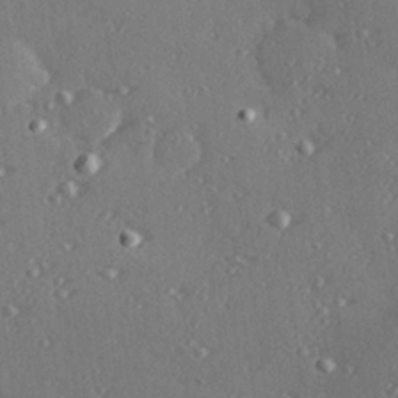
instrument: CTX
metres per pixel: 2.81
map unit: Hve
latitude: 27.6316
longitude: -92.2522
